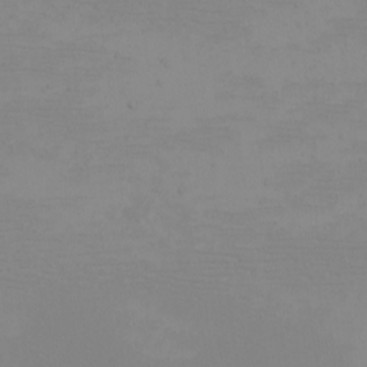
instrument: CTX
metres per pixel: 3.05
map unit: eHh
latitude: -5.1620
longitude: -83.4426
